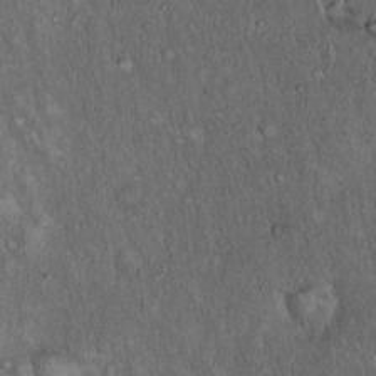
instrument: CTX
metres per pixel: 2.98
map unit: Hto
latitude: 15.5749
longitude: -59.0081
